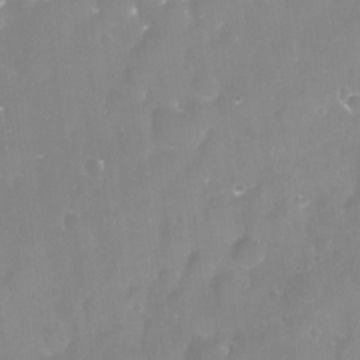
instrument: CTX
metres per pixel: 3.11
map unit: Nve
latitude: -17.4644
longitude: -58.8191
